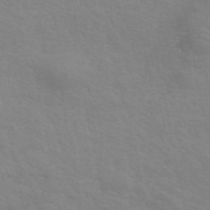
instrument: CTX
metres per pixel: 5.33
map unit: ANa
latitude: 49.1214
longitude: -73.6883
